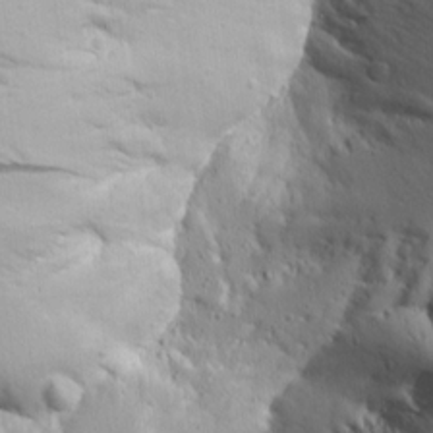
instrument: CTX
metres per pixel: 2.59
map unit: Aa
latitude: 14.9703
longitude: -140.8380
